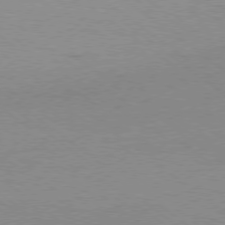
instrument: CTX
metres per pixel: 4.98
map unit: Hpe
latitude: -79.1053
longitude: 8.1606
